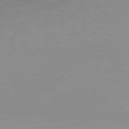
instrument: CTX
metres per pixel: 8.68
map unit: Hpe
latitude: 77.8394
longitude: -137.5371
